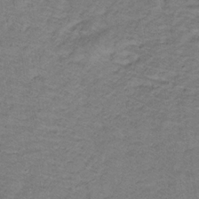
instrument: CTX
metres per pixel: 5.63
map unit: lHb
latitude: -32.9731
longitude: 66.1795
